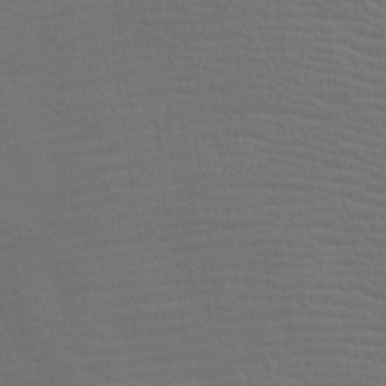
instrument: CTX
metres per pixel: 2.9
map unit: lAa
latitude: -9.3887
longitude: -125.7827
